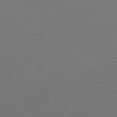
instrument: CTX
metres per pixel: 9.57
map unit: lApd
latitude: 78.8002
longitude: -177.0080
